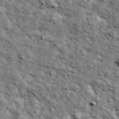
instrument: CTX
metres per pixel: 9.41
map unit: Ave
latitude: 42.3656
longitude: -107.9528
